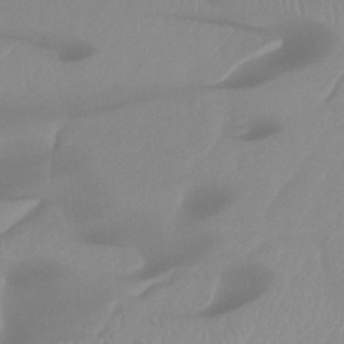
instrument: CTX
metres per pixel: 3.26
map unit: Ht
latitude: -14.4629
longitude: -51.1403
